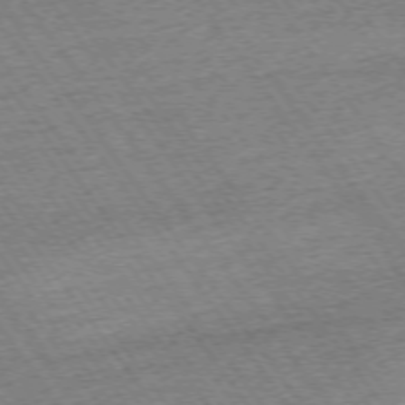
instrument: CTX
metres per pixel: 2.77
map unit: Ap
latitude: -74.4062
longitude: -88.7813
